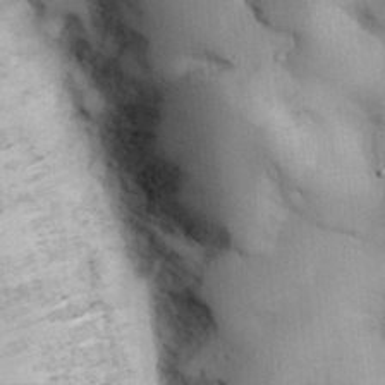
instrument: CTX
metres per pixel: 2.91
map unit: Nhu
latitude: 26.7057
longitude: -71.1592
